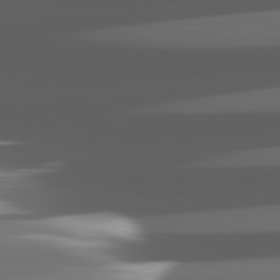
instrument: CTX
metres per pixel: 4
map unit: lApd
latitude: 82.1577
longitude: -148.0444
